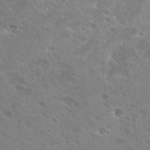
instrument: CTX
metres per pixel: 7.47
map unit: Hto
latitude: 26.5357
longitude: -40.4601
